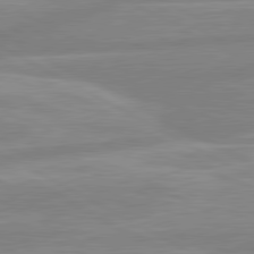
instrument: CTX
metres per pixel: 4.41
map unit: lApd
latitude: 80.6113
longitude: -168.4601
